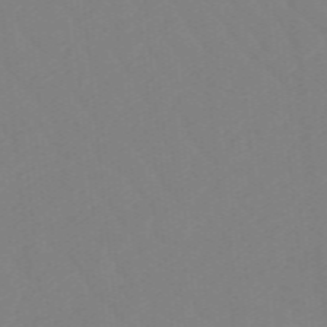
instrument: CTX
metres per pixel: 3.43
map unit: lHb
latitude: -48.4062
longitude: 83.6155
